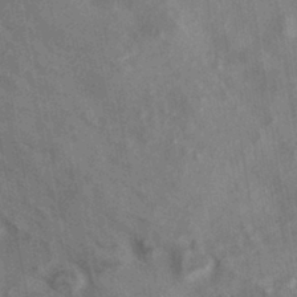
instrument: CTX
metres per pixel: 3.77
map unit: eHh
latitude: -40.8030
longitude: 119.6911
